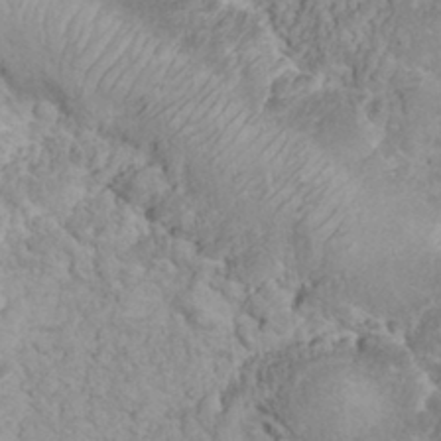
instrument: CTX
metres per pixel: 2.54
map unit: eHh
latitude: 32.4601
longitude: -64.3089
